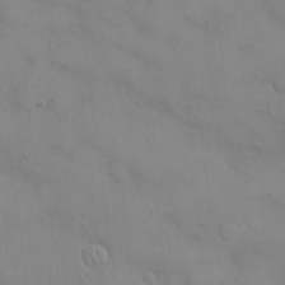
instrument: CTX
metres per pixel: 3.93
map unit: eHh
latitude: 21.6694
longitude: -61.7260
